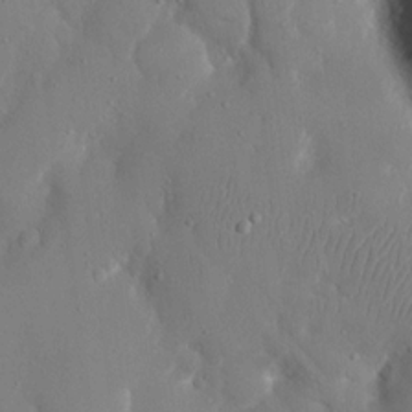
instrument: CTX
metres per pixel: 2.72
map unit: eHh
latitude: 17.2915
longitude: -70.1389
